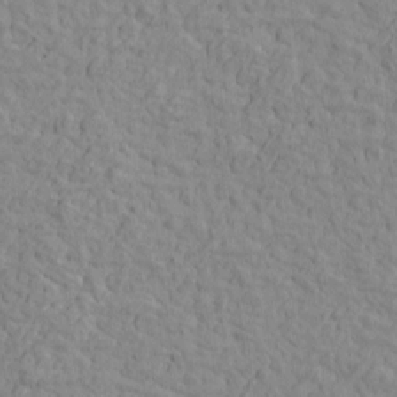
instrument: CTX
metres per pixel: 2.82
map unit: Htu
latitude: -1.7289
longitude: -175.6316
